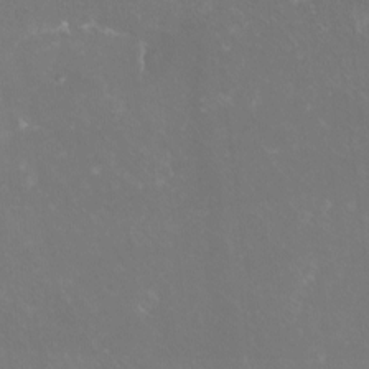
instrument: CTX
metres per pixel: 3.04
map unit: eHh
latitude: -10.6330
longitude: -65.8016
